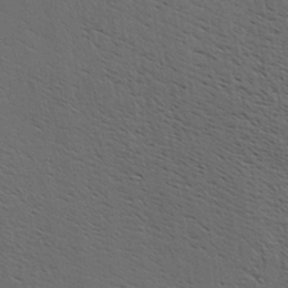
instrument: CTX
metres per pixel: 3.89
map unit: Hve
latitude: 3.7449
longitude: -125.0836
